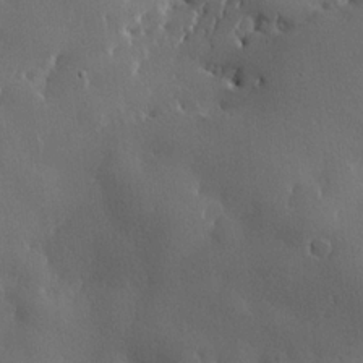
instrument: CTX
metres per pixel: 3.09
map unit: lHvf
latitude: 22.1956
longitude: 146.4440
